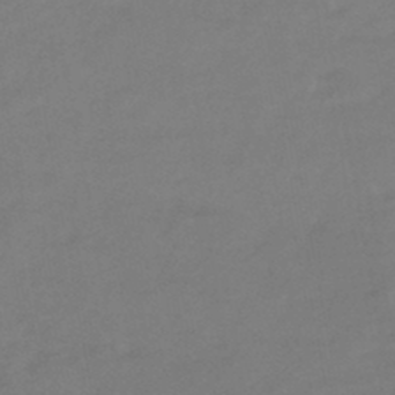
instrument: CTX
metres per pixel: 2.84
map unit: eHb
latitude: -46.8786
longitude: 88.8030
